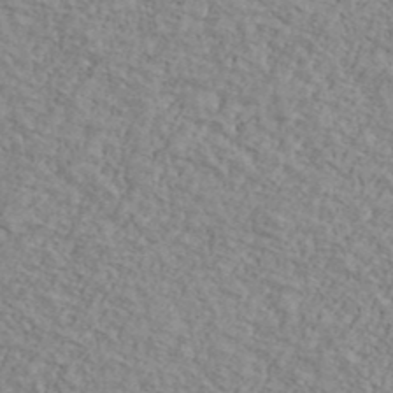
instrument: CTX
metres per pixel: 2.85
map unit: Ave
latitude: 41.6882
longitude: -109.7638
